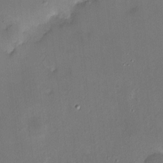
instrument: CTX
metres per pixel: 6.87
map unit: HNhu
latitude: 6.6301
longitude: 7.1998
